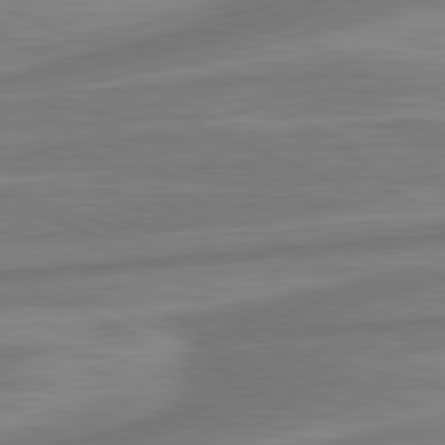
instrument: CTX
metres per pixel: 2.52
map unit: lApd
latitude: 81.5182
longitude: -175.1403
